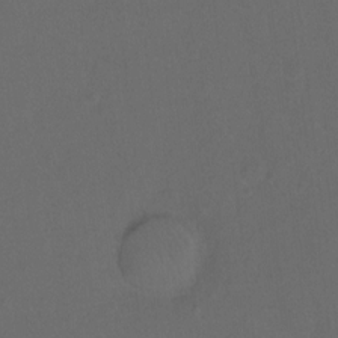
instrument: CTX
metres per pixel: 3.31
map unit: Hto
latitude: -10.3117
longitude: -37.1781
